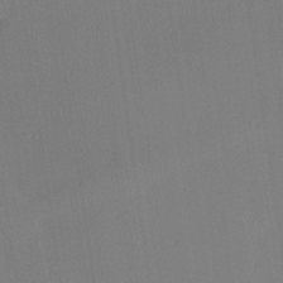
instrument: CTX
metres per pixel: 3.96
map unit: lAvf
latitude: 25.7449
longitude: -111.3293
